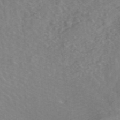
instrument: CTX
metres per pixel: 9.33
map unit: ANa
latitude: 43.6127
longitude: 26.3117
